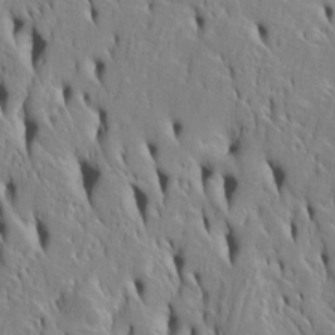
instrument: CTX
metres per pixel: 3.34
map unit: Htu
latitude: -4.7841
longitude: 152.3117
